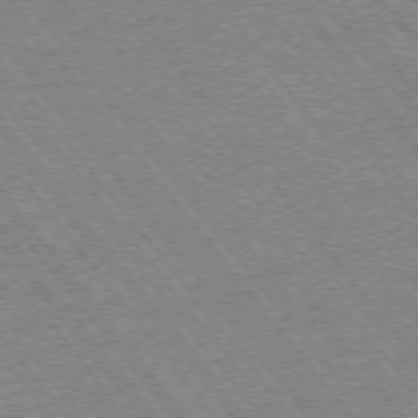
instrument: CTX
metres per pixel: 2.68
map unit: Ap
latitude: -75.7289
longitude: -87.5938
